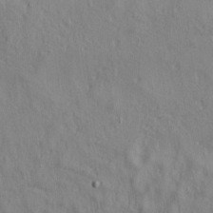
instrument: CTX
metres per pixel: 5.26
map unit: lAa
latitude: 5.5560
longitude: -114.4978
